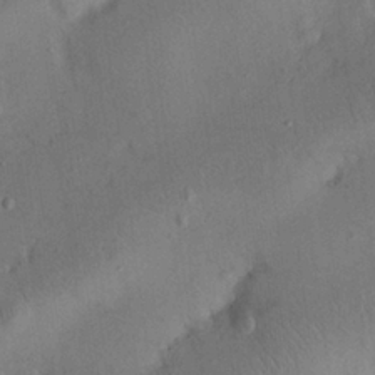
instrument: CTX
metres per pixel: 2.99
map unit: eHh
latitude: 25.5560
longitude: -69.3104
